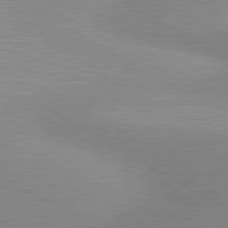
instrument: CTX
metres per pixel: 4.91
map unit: lApd
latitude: 80.6490
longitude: 126.1038
